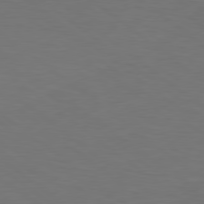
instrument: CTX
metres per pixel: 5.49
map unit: Hpe
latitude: 78.8380
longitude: -149.9528
